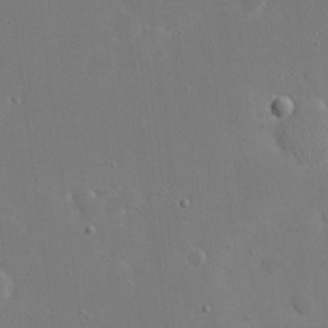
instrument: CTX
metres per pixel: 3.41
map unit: eHh
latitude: 20.8569
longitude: -71.3293
